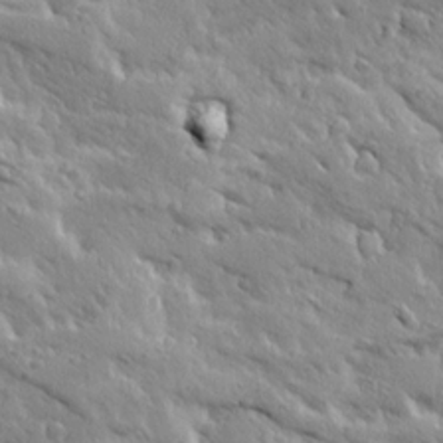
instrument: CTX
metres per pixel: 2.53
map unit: Ave
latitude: 19.8583
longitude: -136.1389
